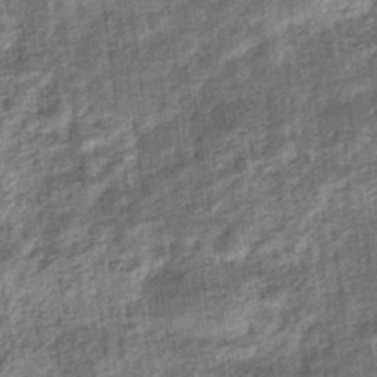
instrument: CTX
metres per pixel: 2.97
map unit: eHb
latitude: -36.0661
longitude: 79.7099
